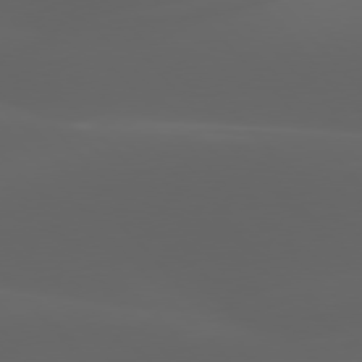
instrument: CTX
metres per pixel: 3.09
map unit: lApd
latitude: 77.7071
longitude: -53.3860
